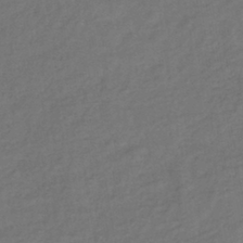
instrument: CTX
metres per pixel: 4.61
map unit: lHb
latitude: -39.8611
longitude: 71.2565
